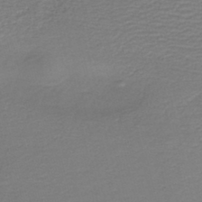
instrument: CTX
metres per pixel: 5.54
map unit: HNb
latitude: -42.2739
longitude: 50.4251
